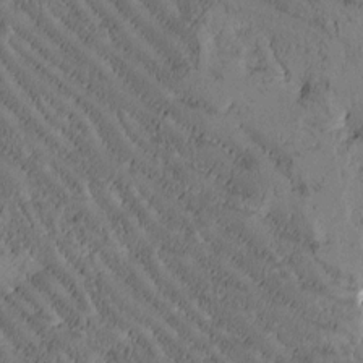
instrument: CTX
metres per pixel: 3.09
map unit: Htu
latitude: -2.6707
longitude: 176.0472
